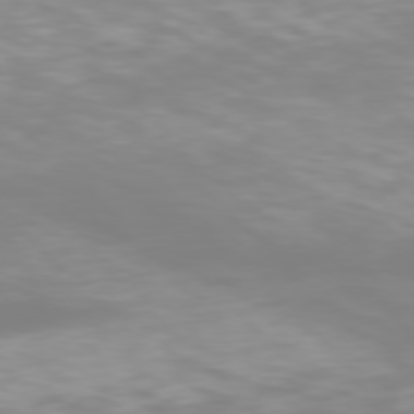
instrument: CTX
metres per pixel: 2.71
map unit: Hpe
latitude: 77.1403
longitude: -162.2523
